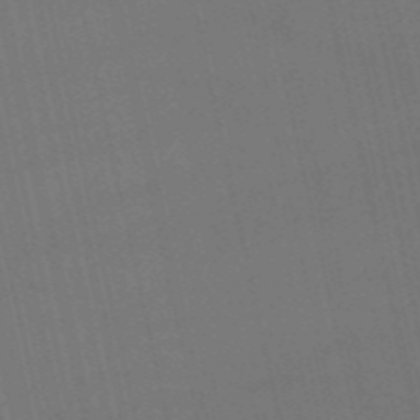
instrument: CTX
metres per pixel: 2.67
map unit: HNb
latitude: -55.1620
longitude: -41.2725
